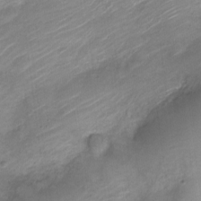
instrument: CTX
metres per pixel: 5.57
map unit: Nve
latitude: -18.1228
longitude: 107.7100
